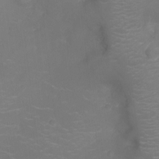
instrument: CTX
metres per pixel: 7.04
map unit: Ht
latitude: -9.0108
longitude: -24.7246
